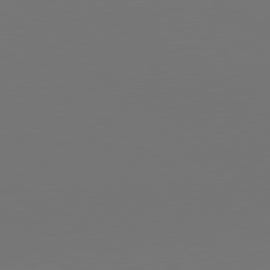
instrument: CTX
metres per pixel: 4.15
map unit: lApd
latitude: 79.9339
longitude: 158.5006
